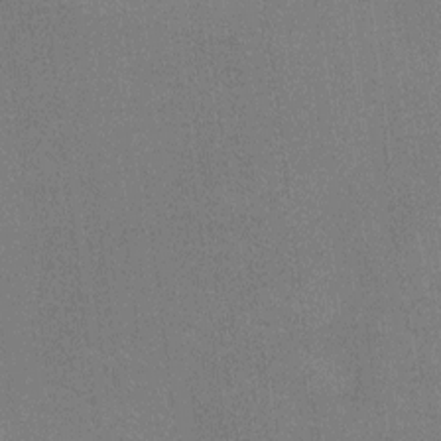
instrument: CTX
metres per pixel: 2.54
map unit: Ht
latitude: -5.3131
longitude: -19.6316
